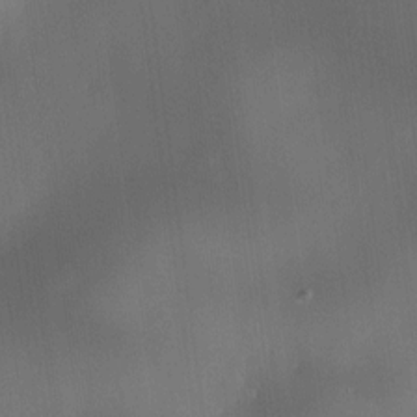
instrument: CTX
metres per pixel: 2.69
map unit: HNhu
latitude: 10.4223
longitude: 9.5399
